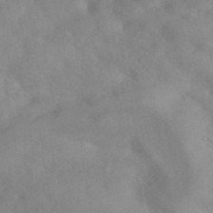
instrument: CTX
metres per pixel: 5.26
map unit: ANa
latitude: 42.7246
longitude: 54.2173
